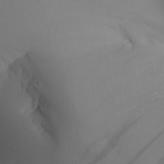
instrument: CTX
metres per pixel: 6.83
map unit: Aa
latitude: 26.1011
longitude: -128.4223
